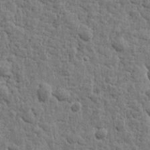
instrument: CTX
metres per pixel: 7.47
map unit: Htu
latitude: -0.1795
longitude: -178.2145
